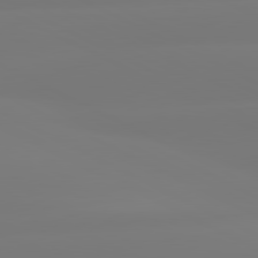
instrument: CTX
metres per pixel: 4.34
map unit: lApd
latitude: 80.9892
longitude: -156.9513
